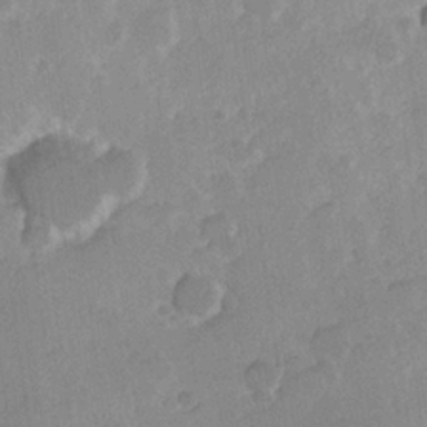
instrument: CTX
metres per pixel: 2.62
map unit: Hve
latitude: 24.2711
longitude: 145.1053
